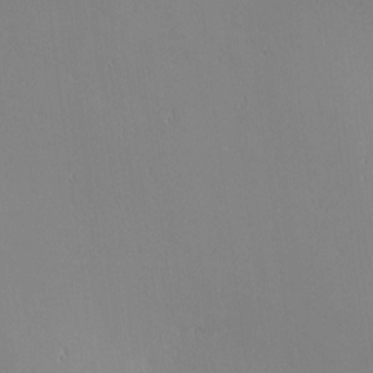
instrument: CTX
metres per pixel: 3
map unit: eHh
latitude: -2.9163
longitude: -80.9325
